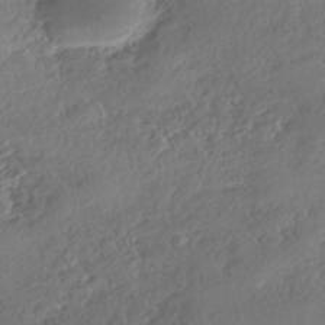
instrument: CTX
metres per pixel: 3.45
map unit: eHh
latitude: -41.7289
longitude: 123.2754
